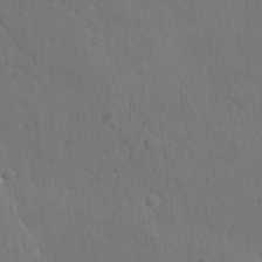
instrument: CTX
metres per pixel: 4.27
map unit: lAvf
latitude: -9.4454
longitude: -120.1767
